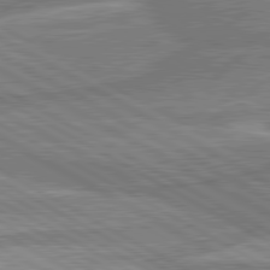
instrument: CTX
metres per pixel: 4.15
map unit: lApd
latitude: 80.3845
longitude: -171.5182
